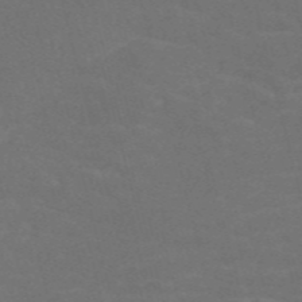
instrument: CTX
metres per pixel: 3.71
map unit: Nve
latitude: -58.1227
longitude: 56.8408
